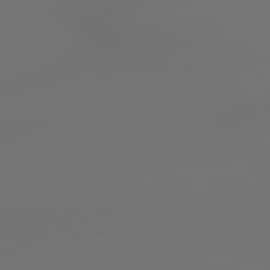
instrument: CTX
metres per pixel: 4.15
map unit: lApd
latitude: 79.3293
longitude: 177.8800
